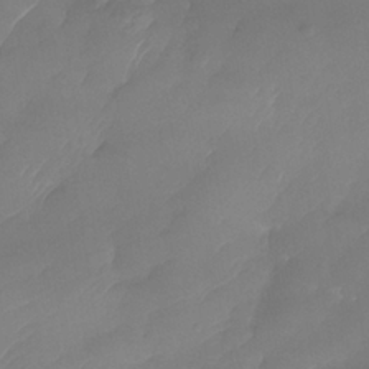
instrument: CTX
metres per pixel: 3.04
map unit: Nhe
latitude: -37.3887
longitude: -118.6868
